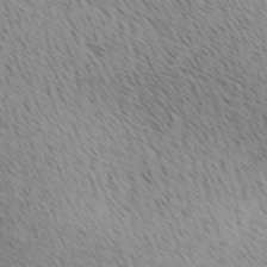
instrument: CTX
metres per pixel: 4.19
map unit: lAa
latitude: 10.1956
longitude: -107.9717
